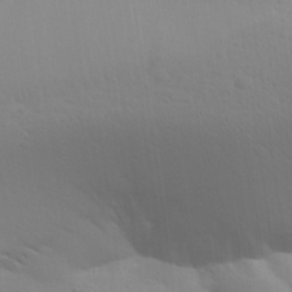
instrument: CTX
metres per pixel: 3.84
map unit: Aa
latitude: 28.2711
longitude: -144.7246
